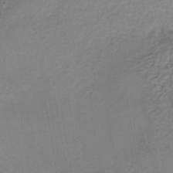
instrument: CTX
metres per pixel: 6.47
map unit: HNhu
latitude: -42.9541
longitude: 102.1606
